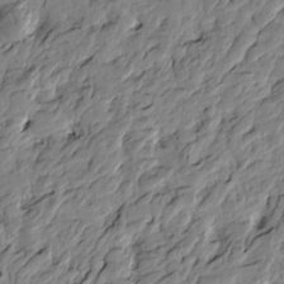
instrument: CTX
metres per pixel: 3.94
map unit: Htu
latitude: -4.3873
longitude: 178.7463
